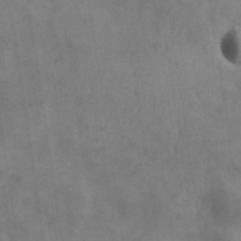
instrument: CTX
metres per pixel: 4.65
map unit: eHh
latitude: 34.1388
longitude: -133.4993
